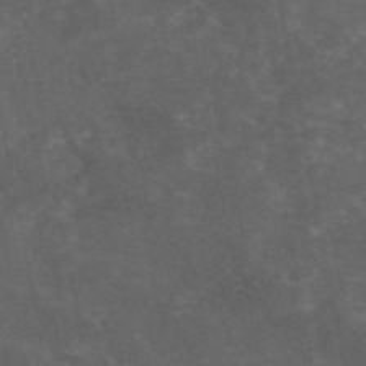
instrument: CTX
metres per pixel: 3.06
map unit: eAb
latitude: 46.6302
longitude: 125.6533
